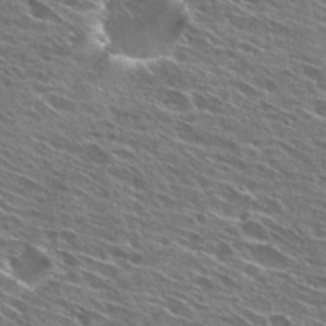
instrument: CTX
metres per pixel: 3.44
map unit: Hto
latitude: 27.4427
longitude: -44.2522
